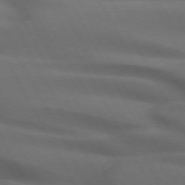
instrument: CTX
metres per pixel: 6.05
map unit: lApd
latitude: 72.0633
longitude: -50.8380
